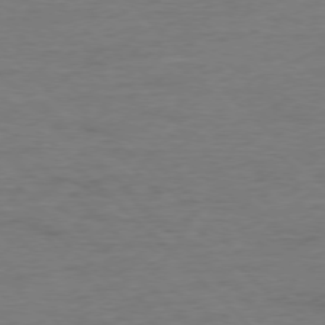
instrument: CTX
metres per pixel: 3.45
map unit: Ap
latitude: -77.4643
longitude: -88.7625
